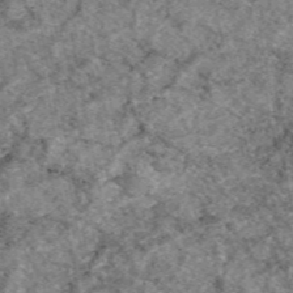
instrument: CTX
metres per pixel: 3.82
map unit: eAb
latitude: 49.3860
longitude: 109.6911
